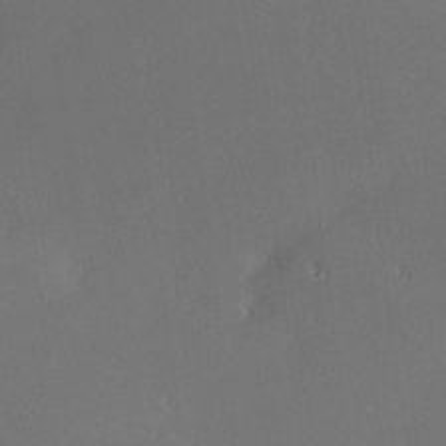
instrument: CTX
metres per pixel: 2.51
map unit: lHvf
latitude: 26.1578
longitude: 140.8030
